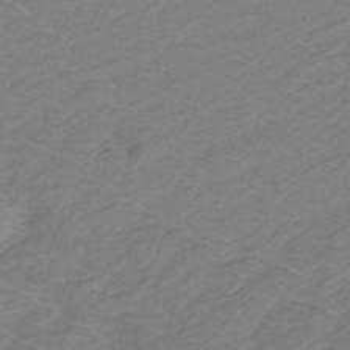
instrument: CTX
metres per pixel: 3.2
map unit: lHb
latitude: -30.9164
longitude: 65.2754
